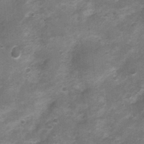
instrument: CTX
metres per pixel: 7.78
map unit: Nhu
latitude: 3.7638
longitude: -18.1389
